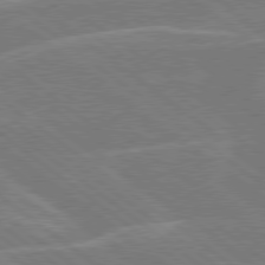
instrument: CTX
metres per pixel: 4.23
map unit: Hpe
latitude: 78.6869
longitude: -129.6694
